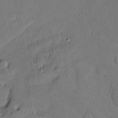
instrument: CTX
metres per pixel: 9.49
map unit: Hve
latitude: -10.7463
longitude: 176.1417
